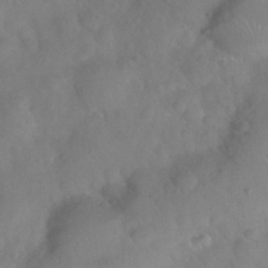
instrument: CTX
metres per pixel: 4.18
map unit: Nhu
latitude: 25.9906
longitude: -57.5182
